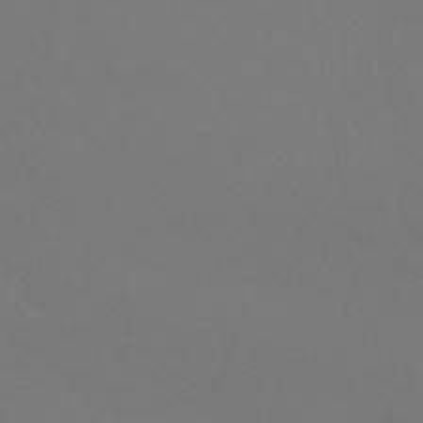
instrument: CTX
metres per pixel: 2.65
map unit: HNhu
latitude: -43.4265
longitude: 93.8800
